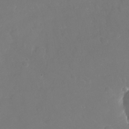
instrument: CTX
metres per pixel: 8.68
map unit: Nhu
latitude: -20.9919
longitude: -58.2900
